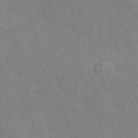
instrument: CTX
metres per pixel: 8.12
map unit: ANa
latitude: 49.1970
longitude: -76.3089
